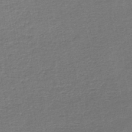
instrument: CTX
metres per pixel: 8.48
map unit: lHb
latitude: -45.6722
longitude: 57.5966
